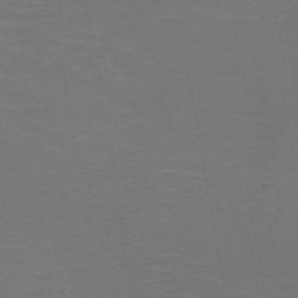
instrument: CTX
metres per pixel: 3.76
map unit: HNb
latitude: -49.2754
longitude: -46.2712
